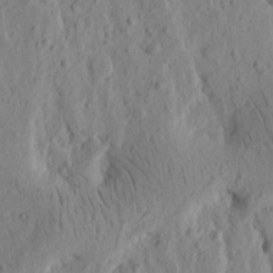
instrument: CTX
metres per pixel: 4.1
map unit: Ht
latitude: 10.6113
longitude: -76.1577
